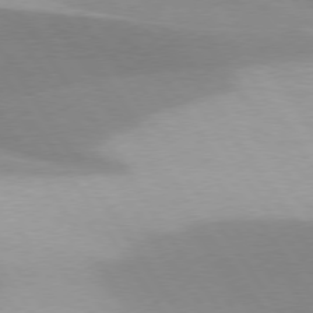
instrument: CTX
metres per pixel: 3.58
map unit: lApd
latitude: 75.5938
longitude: -66.4223
